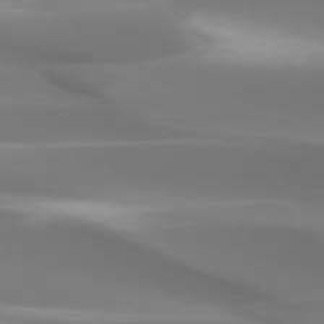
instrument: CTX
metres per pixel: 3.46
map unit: lApd
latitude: 73.7639
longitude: -50.1766
